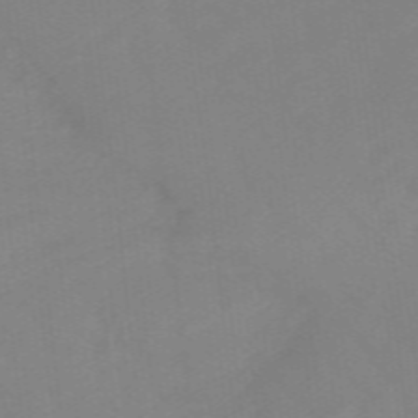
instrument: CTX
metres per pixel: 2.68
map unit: lHb
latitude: -48.4818
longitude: 83.5588
